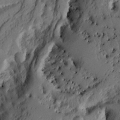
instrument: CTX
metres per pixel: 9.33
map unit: Ht
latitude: 10.2334
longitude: -77.6882
